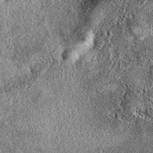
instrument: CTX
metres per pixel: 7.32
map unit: eAb
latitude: 39.3859
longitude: 108.0283
